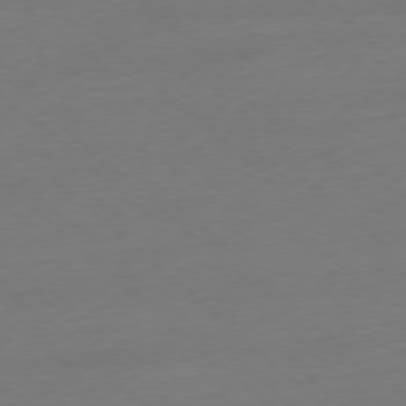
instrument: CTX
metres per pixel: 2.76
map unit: Ap
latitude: -78.1794
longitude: -57.3481
